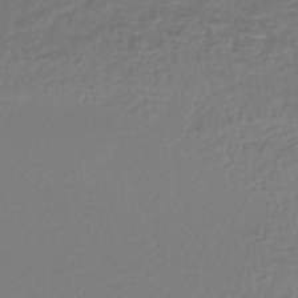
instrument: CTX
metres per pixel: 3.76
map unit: lHb
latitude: -43.2187
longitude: 72.3306
